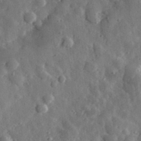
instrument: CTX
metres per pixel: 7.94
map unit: eHh
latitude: 35.0647
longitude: -80.7624
